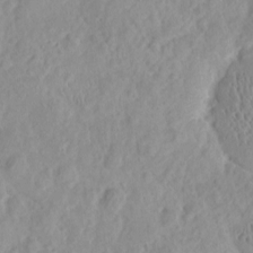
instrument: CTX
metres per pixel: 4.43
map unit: HNhu
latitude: -2.3117
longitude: 10.9542
